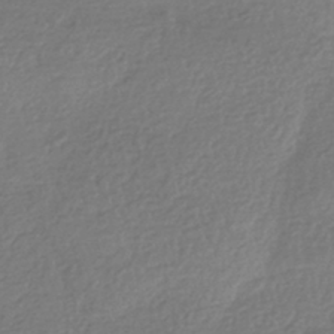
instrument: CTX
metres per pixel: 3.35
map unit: HNhu
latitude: -43.0486
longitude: 99.4265
